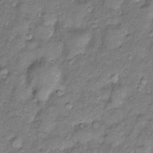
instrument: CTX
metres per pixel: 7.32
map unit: Htu
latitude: -5.5021
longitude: 158.8597
